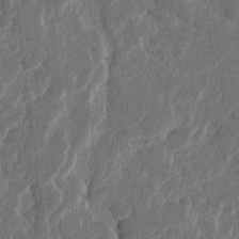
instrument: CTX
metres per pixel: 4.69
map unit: lAvf
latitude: -7.8800
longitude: -114.5356
